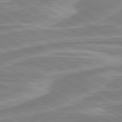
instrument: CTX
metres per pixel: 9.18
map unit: lApd
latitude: 80.5546
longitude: -172.9324
